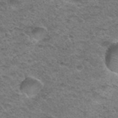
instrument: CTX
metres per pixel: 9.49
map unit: Hto
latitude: 34.6868
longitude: -49.1025
